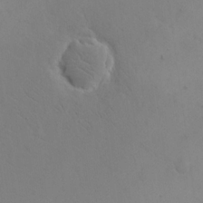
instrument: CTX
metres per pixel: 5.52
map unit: eHh
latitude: 18.3089
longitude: -67.0836
